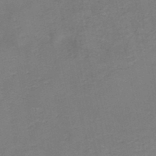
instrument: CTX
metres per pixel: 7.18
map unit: HNb
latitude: -45.7100
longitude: -47.2915
